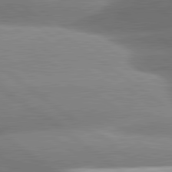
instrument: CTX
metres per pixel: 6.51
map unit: lApd
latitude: 81.1403
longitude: -157.1403
